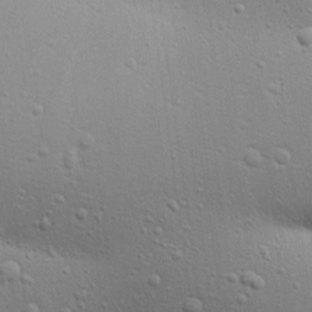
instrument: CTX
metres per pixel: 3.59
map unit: Aa
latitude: 18.0633
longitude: -141.4993
